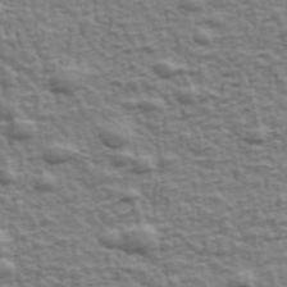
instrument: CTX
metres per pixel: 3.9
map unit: Ave
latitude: 43.0647
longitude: -112.5357
